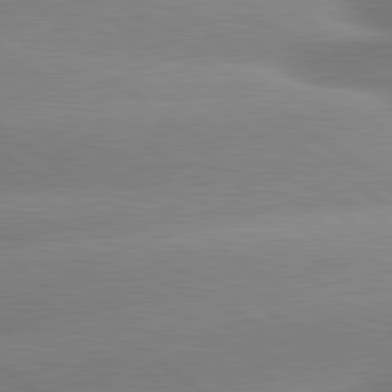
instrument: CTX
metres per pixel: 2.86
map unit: lApd
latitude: 81.1970
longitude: -157.5938
